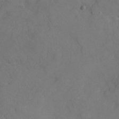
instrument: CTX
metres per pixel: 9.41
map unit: Nhu
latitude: -26.0094
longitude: -57.0080
